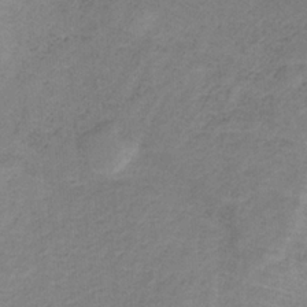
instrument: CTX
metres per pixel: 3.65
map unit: HNb
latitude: -32.9353
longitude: 58.6329
